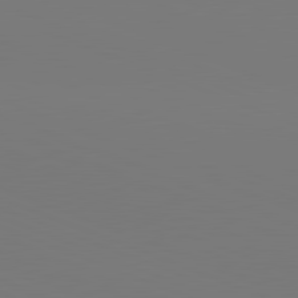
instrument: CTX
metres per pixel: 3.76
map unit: lApd
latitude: 81.7450
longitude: 145.8422
